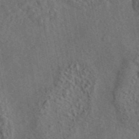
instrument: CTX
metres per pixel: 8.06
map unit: eAb
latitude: 43.8017
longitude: 115.8233
